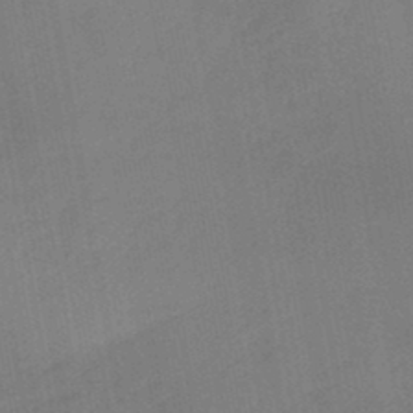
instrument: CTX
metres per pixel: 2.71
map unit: lHb
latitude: -45.1053
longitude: 73.0675
